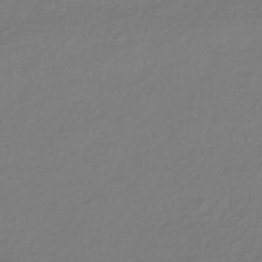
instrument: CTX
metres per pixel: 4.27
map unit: HNhu
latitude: -42.7652
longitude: 96.8408
